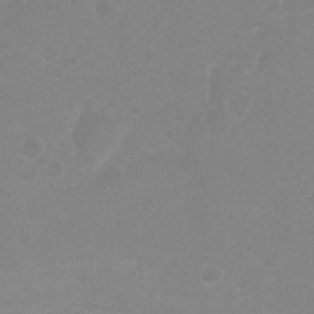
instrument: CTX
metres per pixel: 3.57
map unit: Nhu
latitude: 3.3670
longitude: -25.7827
